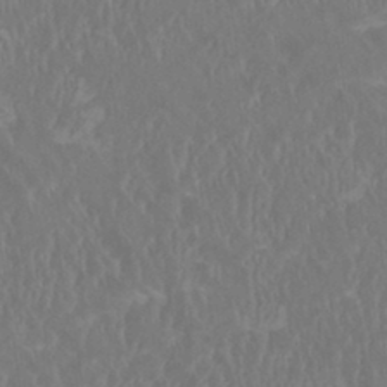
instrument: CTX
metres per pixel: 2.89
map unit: HNhu
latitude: 1.3103
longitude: -0.0633
